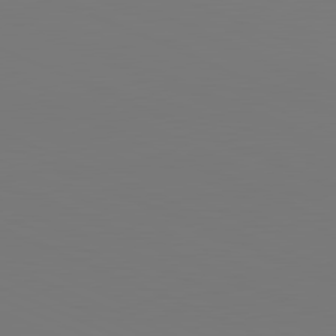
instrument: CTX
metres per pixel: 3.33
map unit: lApd
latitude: 81.8583
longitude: 147.9367
